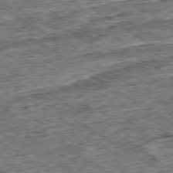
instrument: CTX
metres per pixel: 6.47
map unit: Ap
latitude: -79.5966
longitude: -84.4790
